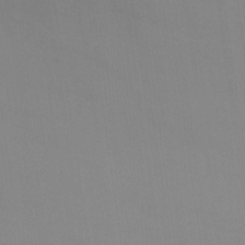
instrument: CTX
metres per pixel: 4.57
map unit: Nhu
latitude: -12.5007
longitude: -73.1593
